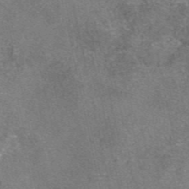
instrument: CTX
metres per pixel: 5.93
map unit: eAb
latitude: 46.4979
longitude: 105.2754
